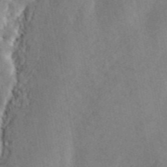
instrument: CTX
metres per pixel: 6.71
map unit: ANa
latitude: 45.3292
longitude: 45.4265
